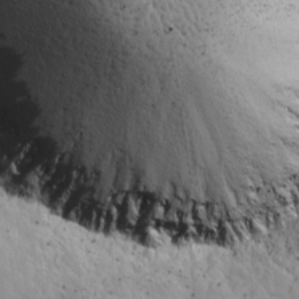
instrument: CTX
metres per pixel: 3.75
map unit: lAvf
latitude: -4.5762
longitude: -108.6301
